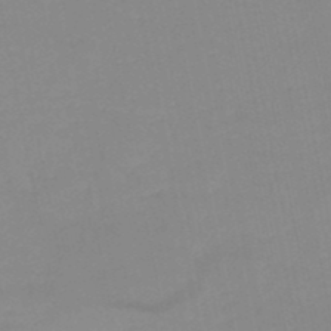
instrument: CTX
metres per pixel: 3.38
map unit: HNb
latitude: -49.6533
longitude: -40.4412
